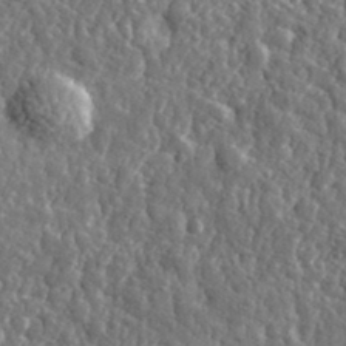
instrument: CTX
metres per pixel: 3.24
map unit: eHh
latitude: 35.5371
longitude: -80.2711
